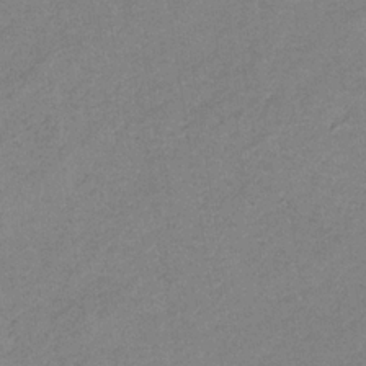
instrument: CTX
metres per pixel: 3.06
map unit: HNb
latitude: -33.8423
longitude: 59.5399
